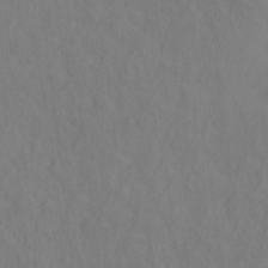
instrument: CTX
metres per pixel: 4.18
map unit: Hto
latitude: -1.6722
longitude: -33.9528
